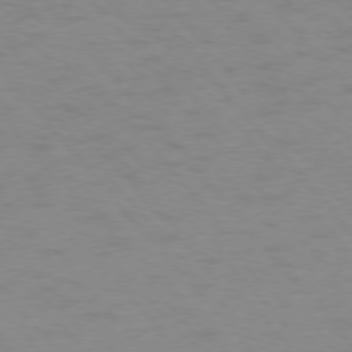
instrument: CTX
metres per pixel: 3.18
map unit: Ap
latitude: -76.7274
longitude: -64.2711
